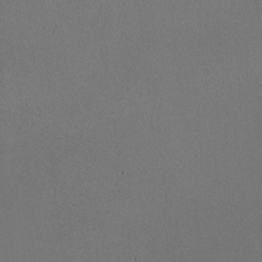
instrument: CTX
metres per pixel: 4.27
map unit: HNhu
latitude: -0.7653
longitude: -0.6490
